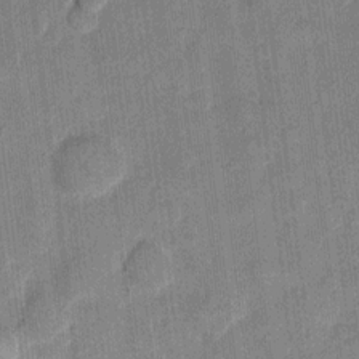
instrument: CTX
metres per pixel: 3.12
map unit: eHh
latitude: 11.5182
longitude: -66.1388
